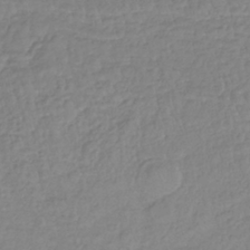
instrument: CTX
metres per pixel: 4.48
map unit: lHb
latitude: -37.3509
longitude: 69.9178
